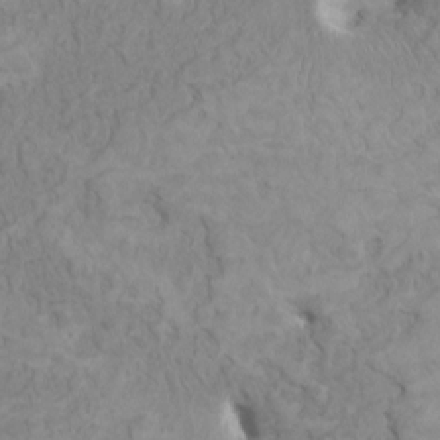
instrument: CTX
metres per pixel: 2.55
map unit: HNhu
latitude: 3.9528
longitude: -2.4034
